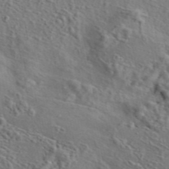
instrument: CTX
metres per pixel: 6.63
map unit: eAb
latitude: 43.7639
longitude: 114.1039
